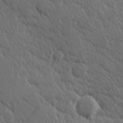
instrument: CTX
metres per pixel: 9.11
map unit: Hve
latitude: 25.8961
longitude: 145.4266
